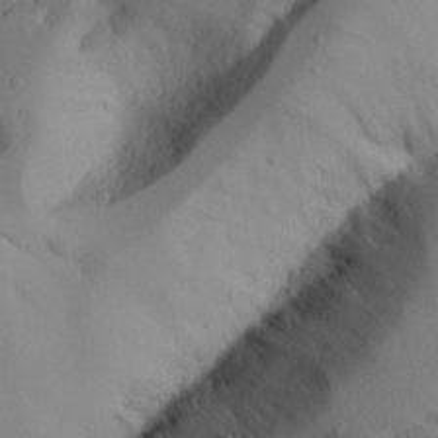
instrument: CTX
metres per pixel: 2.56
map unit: Aa
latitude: 25.4804
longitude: -128.3089
